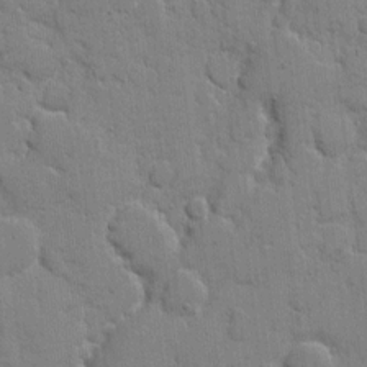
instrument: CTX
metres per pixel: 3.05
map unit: eHh
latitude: 8.1578
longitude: -66.7246
